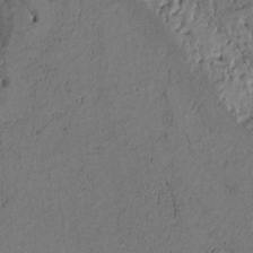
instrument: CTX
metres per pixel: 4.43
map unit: Htu
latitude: -3.5210
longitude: 166.8975
